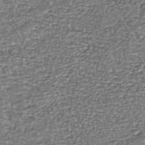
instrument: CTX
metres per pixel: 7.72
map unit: Nhu
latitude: -39.2943
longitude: -81.8583
